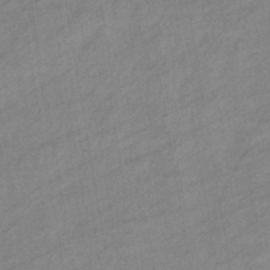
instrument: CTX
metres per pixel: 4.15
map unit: eHb
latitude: -40.9730
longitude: 83.0486
